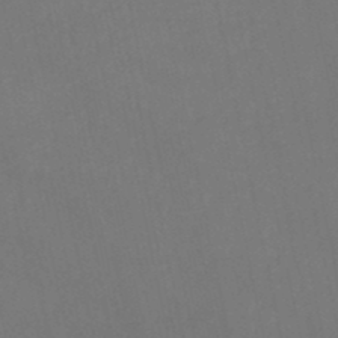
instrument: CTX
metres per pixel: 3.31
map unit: lHb
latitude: -46.8597
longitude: 61.3699
